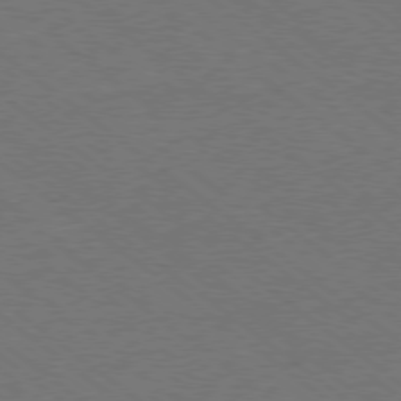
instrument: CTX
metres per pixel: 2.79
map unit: Ap
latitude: -78.8786
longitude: -83.4804
